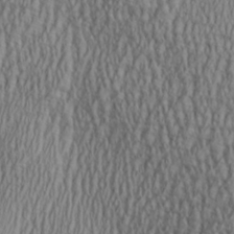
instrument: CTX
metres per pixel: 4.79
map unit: Aa
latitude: 27.2726
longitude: -135.9528
